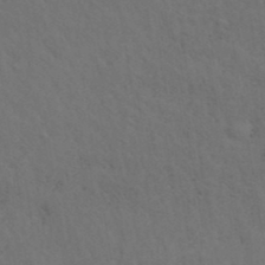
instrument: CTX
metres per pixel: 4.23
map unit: ANa
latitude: 39.5560
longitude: 19.8989
